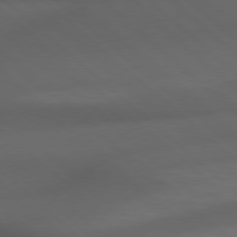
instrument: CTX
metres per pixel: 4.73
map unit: Hpe
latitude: 77.7449
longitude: -126.2145
